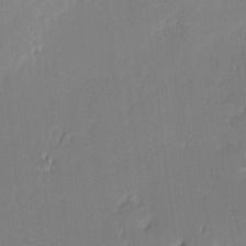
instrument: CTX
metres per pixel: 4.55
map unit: eHh
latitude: -2.3495
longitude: -83.7449
